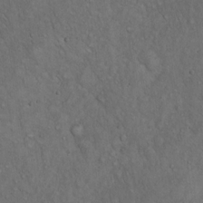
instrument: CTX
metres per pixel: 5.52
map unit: Hto
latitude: 15.9906
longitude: -56.6112
